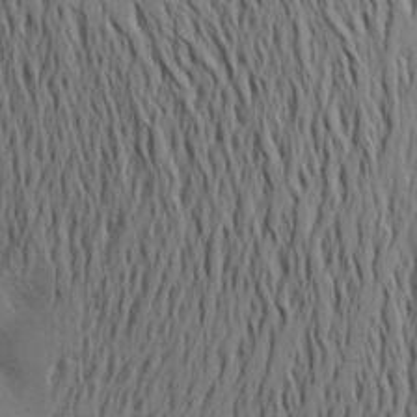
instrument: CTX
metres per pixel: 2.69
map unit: Aa
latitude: 21.7072
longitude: -148.3089
